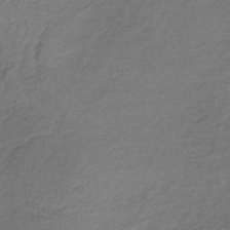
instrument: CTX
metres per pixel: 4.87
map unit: lHb
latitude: -35.3321
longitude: 61.7478
